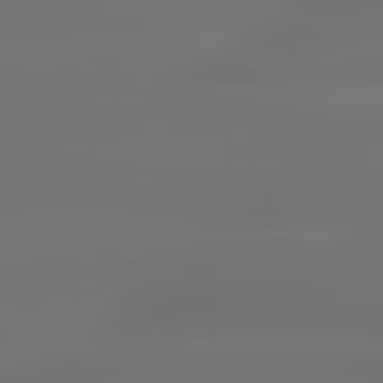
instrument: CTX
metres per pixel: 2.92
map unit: lApd
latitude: 79.5182
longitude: -137.4049
